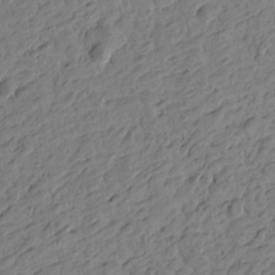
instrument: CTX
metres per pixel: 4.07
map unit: Htu
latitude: -3.7099
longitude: -176.2333
